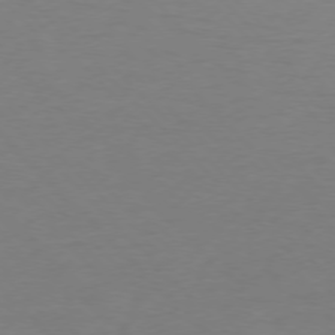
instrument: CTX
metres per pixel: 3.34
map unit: Ap
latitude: -77.2376
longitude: -71.4426
